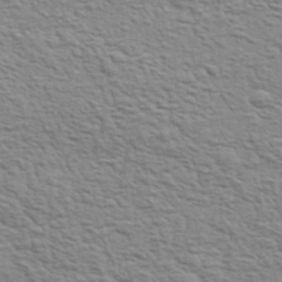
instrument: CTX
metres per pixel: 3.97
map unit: eHh
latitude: 37.4049
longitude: -80.9325
